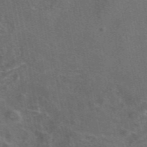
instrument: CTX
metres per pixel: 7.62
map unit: eAb
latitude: 46.8947
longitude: 108.7085
